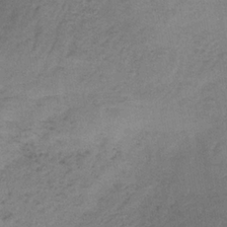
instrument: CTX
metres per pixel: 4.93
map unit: HNb
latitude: -33.3699
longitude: 62.1039
